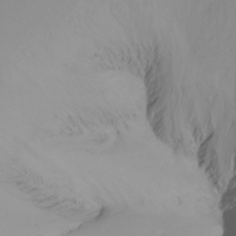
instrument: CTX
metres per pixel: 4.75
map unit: Ht
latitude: -16.5952
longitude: -47.0648
